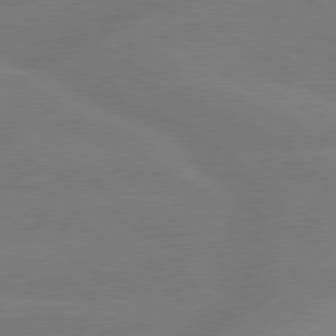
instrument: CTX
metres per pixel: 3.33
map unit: lApd
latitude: 79.4049
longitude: -150.3278
